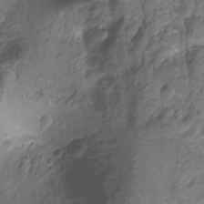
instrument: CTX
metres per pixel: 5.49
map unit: Nhu
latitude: -15.3888
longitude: -26.6869
